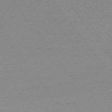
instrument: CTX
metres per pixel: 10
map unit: Ap
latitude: -74.3873
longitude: -82.4223
